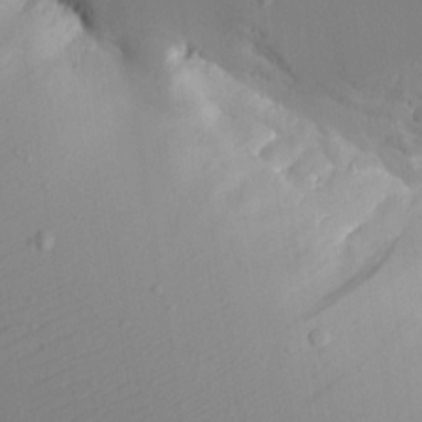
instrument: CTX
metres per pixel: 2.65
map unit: Aa
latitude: 17.8017
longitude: -126.3467
